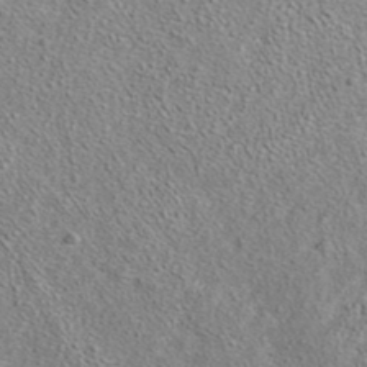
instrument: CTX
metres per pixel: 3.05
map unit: ANa
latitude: 37.6127
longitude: 19.5588
